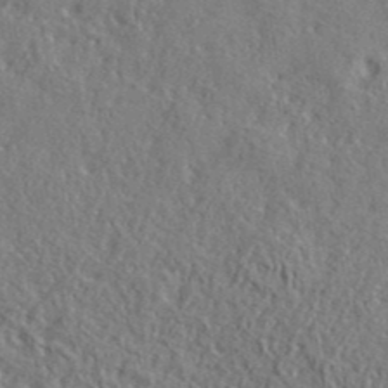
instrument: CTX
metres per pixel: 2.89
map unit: lHvf
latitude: 41.1970
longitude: -88.4412
